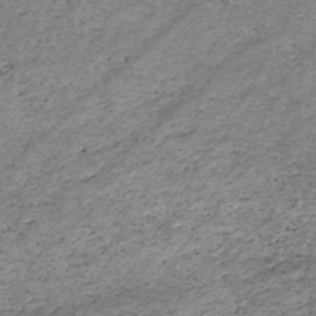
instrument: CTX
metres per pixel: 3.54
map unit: HNhu
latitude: -46.8597
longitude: 28.7085
